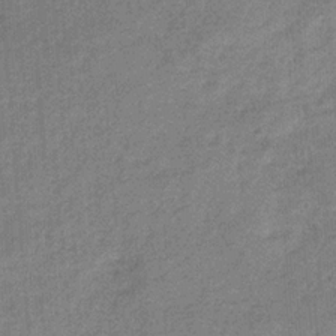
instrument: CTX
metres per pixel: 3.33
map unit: HNb
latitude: -31.3132
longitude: 60.7085
